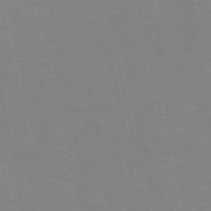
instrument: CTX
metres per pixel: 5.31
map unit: ANa
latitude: 48.4790
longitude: -75.1214
